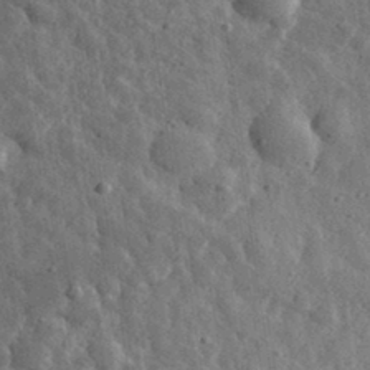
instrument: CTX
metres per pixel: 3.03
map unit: eHh
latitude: 33.6883
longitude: -79.7261
